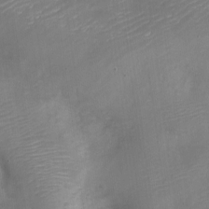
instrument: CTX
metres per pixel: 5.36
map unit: Nve
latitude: -21.6344
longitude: 106.7841
